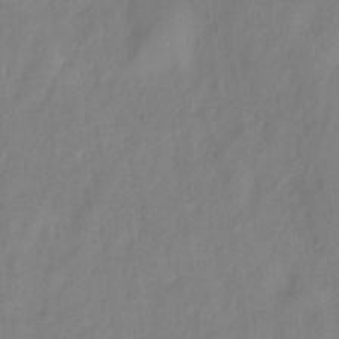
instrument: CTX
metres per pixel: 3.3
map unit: HNhu
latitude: -27.9745
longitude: 74.6141
